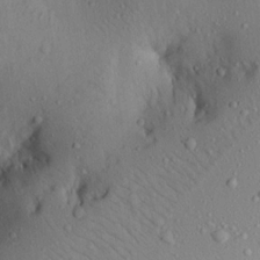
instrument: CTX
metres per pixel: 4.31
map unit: Aa
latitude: 16.4979
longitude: -144.2333
